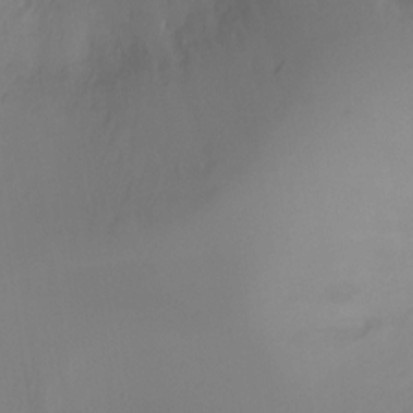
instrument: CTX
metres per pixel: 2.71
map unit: Ht
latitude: -17.4833
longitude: -46.5735
